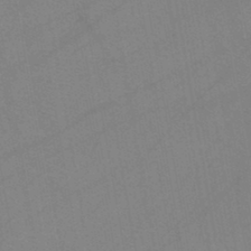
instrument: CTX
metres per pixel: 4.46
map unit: HNb
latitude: -45.6533
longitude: -40.8569
